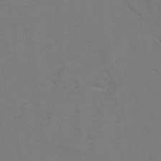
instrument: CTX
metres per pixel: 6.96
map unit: Hto
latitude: 6.2522
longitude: -31.0459
